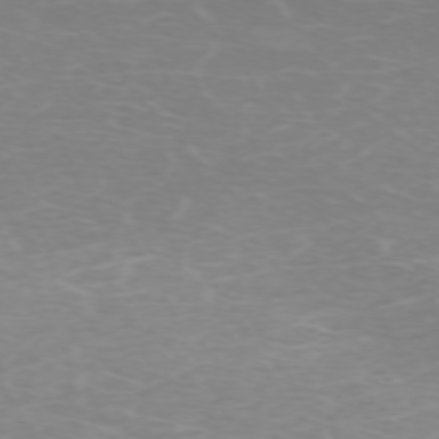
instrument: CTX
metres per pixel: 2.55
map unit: Hpe
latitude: -71.5777
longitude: 10.1039
